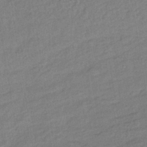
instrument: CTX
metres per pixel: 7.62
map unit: lHb
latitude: -38.2173
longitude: 63.3509
